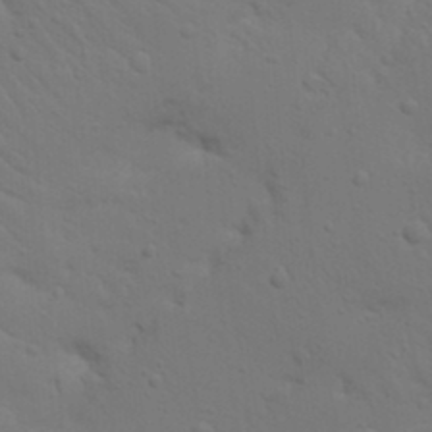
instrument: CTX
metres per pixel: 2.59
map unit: Nhu
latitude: 22.8191
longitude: -73.3293
